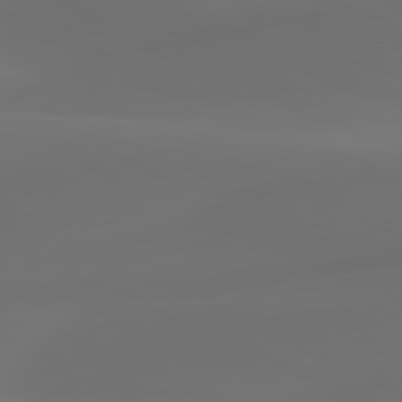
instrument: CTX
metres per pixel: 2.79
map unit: lApd
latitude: 80.5546
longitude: -83.0080
